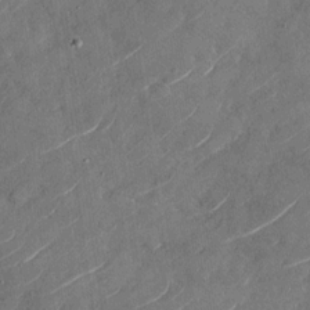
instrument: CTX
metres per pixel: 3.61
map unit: Nhu
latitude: -29.3510
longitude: -72.6302
